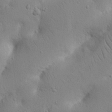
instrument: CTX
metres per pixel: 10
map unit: Nhu
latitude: 17.2348
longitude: -75.3860
